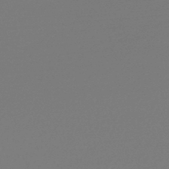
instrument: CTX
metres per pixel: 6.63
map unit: lHb
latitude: -46.6140
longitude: 66.1228
